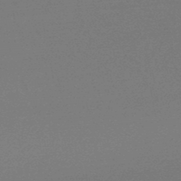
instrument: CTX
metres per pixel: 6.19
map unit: lHb
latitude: -48.5952
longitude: 66.4818
